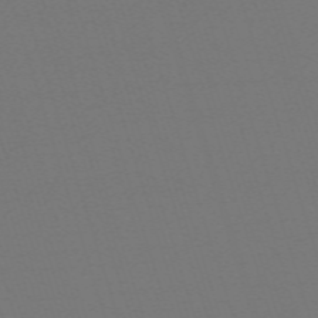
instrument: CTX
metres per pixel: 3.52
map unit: eHh
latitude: -63.4454
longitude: 52.5762
